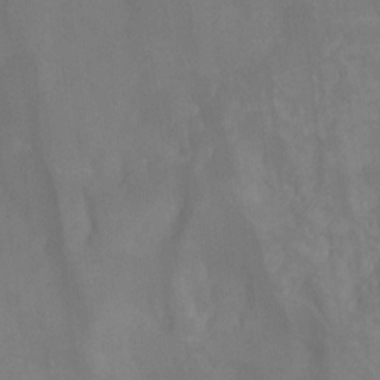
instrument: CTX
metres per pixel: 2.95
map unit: Hto
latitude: -7.6344
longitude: -51.0836
